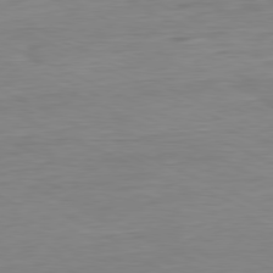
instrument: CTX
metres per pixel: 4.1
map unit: Ap
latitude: -80.6519
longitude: -81.7450
